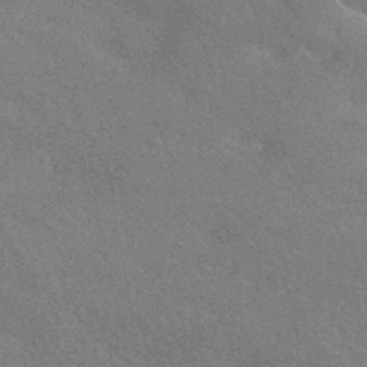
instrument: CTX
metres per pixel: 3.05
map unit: HNhu
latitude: -42.8030
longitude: 92.5196
